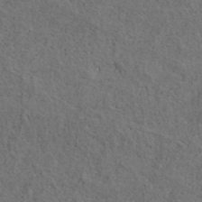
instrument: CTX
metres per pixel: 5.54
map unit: ANa
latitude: 39.4426
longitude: 22.5385
